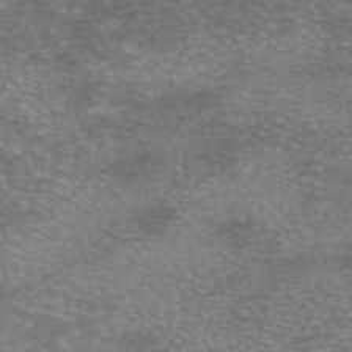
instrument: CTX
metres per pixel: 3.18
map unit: eAb
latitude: 45.6883
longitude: 103.7100
